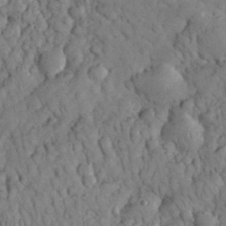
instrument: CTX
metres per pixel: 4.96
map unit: eHh
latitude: 32.6490
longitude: -65.7072
